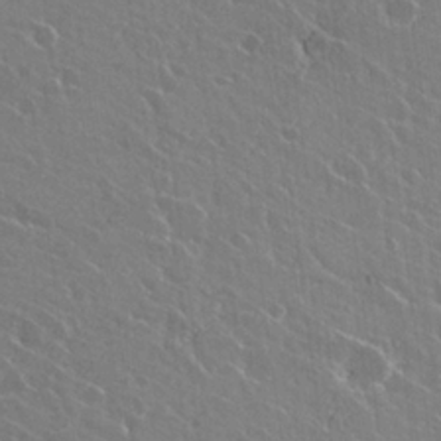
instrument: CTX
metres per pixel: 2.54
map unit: Hto
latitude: 22.9136
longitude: -30.7813
